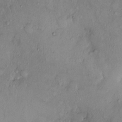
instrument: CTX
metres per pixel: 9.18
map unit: Ht
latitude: 0.6112
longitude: -13.8206
